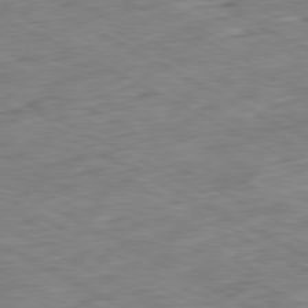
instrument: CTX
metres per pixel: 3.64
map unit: Ap
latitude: -80.8597
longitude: -80.7435
